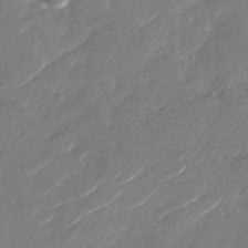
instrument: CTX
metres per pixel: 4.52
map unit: Nhu
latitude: -29.1053
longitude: -72.3657
